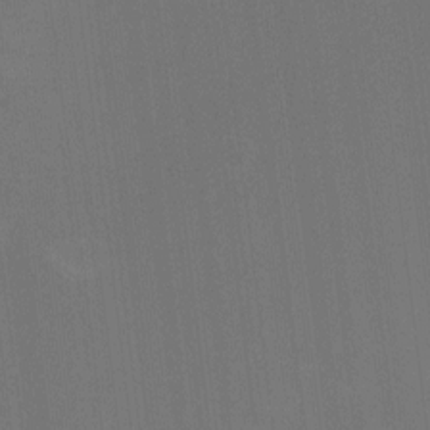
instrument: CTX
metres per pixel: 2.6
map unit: Ht
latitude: -8.0661
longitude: -39.0458
